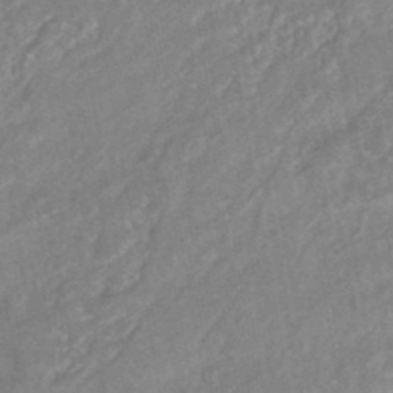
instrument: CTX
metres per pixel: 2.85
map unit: HNhu
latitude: -45.6155
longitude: 92.1984
